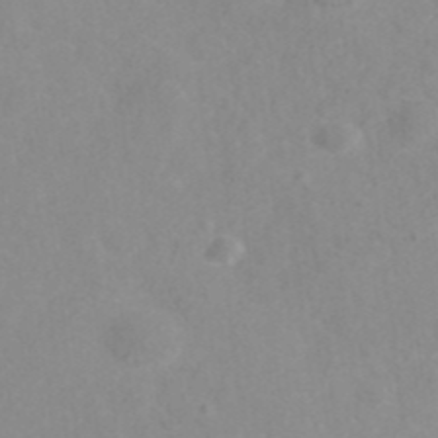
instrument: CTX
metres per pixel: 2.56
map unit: ANa
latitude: 40.1766
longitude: 23.2754
